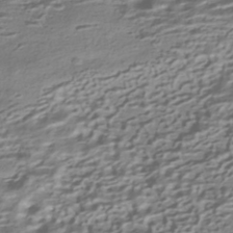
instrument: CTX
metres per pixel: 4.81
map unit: HNhu
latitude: -42.2550
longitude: 100.4440
